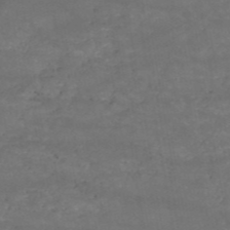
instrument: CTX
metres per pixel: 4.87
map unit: HNb
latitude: -51.4076
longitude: -39.9528
